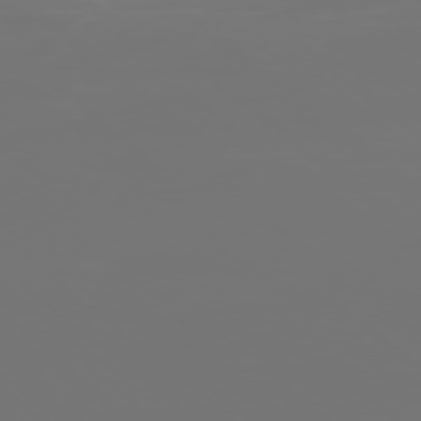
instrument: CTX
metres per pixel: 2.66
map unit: Ap
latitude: -78.3684
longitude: -96.3278
